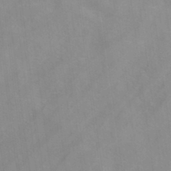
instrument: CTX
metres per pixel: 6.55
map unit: ANa
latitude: -39.2376
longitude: 96.0283
